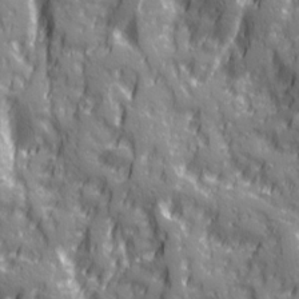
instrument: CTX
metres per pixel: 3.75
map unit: Ave
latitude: 20.2901
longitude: -132.8569
